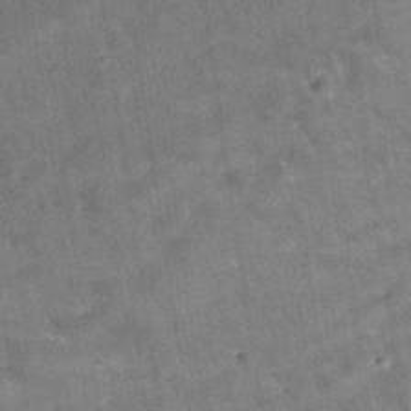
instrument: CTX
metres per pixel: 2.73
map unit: eAb
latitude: 34.5734
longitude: 111.0486
